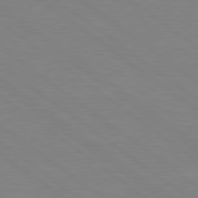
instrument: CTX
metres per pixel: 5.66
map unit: Hpe
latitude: 79.0459
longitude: -124.4979
